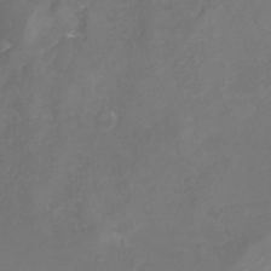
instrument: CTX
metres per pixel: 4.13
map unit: Nhu
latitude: -24.3117
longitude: -57.7260
